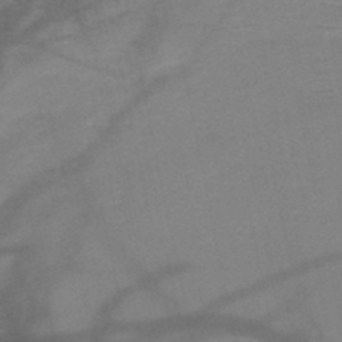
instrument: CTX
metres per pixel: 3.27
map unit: HNb
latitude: -47.4265
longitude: -41.0647
